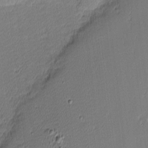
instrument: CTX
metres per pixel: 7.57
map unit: eHh
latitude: -3.4265
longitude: -82.9135
